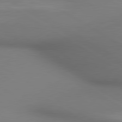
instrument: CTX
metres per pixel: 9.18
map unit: lApd
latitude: 80.4034
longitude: 134.2173
